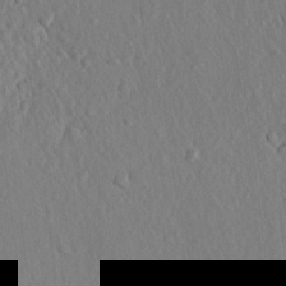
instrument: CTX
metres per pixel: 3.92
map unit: lAvf
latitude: 7.6316
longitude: 166.8408
